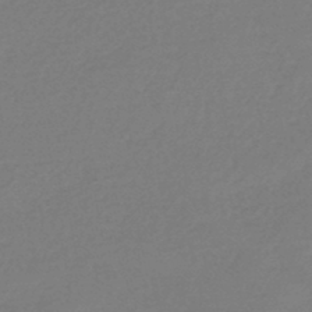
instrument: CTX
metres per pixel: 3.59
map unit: eHb
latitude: -46.4440
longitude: 84.5573
